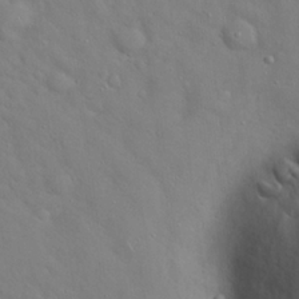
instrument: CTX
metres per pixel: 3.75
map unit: Hto
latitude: 19.3103
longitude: -53.4238
